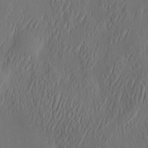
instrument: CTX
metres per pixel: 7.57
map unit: eHh
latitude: 4.5546
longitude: -77.8205
